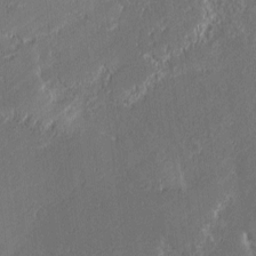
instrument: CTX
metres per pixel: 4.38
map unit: lAvf
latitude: -0.2929
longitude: -108.1200
